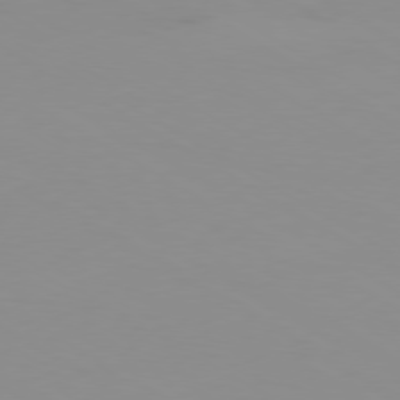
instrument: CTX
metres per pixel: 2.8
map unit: Ap
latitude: -79.9367
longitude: -92.7813
